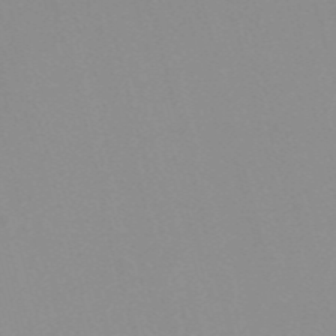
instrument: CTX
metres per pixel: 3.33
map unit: Nve
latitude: -57.7666
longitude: 60.3873
